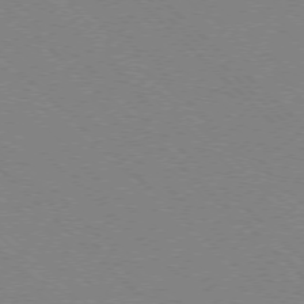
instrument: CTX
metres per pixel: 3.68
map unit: Ap
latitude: -77.1809
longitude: -65.8016
